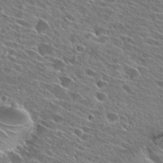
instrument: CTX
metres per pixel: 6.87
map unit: Hto
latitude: 26.9325
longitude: -43.4427
